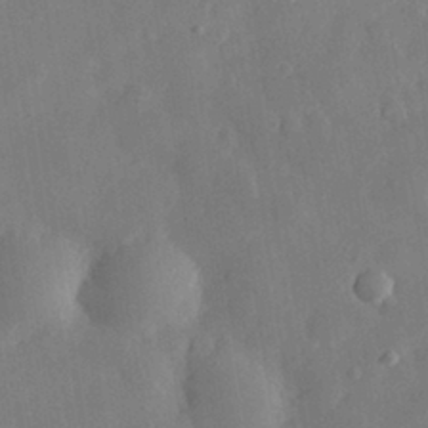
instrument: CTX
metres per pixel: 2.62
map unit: eHh
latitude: 30.1578
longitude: -78.3468
